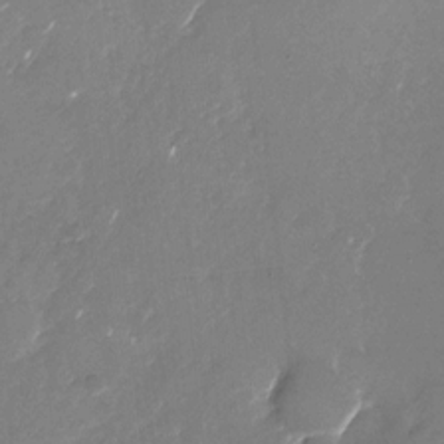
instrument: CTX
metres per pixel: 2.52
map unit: Nhu
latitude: -26.7085
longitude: -73.7450
